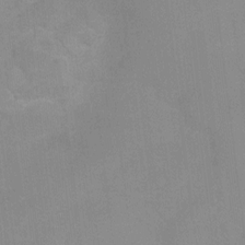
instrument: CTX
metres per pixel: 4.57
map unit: Ht
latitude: -0.8786
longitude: -20.2334
